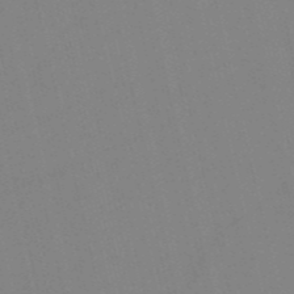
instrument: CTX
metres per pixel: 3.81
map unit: HNb
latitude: -52.1039
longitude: -45.0269
